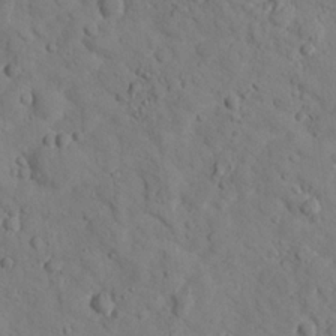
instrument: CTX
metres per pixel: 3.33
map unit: lHvf
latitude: 13.1214
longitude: 177.9178
